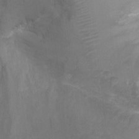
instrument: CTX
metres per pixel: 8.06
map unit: Ht
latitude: -0.8408
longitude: -16.5735
